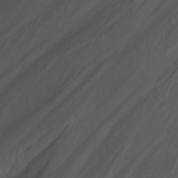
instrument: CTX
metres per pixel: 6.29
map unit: Nhu
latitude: -6.5573
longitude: -77.3103
